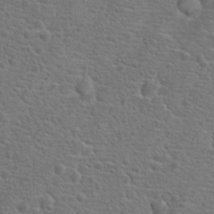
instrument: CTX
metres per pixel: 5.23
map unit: Hto
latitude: 18.8191
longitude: -42.3656
